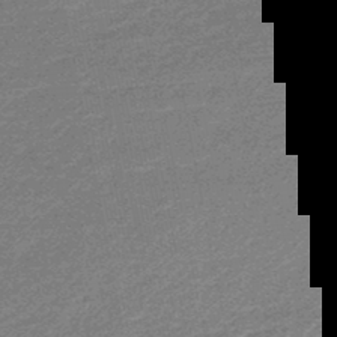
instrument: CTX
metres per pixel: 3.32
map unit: lHb
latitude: -46.5762
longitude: 58.2739
